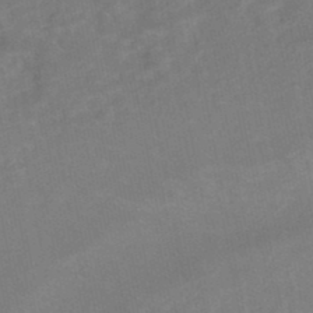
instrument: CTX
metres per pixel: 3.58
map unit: Nhe
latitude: -47.5021
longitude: -170.7435
